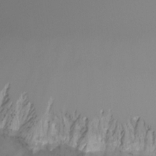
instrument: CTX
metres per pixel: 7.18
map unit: Ht
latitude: -15.9178
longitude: -49.2537
